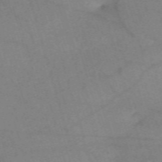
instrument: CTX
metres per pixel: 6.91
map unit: eHh
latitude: -61.8422
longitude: 54.0850
